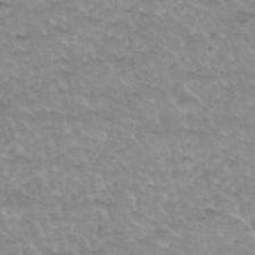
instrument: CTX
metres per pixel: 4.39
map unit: Hto
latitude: 35.2159
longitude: -47.7828
